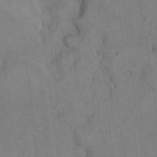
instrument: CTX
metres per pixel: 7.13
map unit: Hto
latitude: 9.2915
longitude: -60.8947
